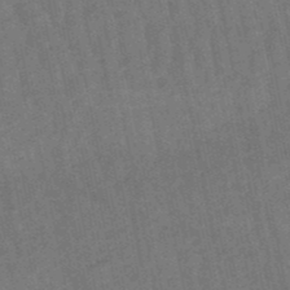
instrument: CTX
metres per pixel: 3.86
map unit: lHb
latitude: -50.3873
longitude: 80.2929
